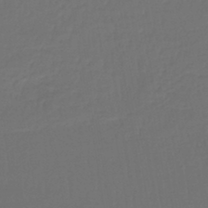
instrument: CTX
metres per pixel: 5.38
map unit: lHb
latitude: -43.7666
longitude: 59.5777
